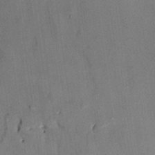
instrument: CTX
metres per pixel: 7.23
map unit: HNhu
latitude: 14.3657
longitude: 11.1809
